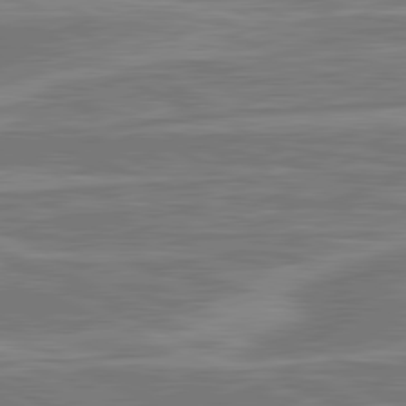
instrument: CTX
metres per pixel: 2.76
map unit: lApd
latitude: 81.2726
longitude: -175.8206
